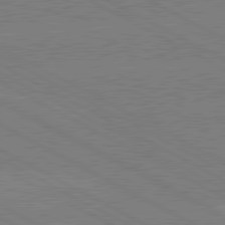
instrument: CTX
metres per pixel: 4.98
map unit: lApd
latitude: 80.6301
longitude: -127.3104
